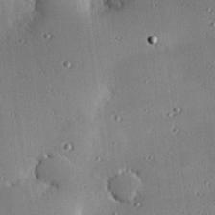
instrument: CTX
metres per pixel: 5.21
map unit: eHh
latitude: 23.7450
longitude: -90.8380
